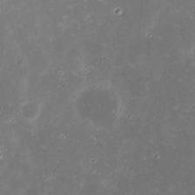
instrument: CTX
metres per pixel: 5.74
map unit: Nhu
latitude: 23.2159
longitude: -62.1767
